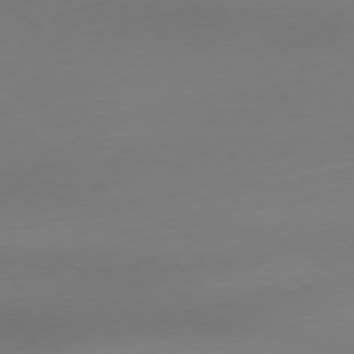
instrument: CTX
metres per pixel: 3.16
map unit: Ap
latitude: -77.5210
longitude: -68.1011
